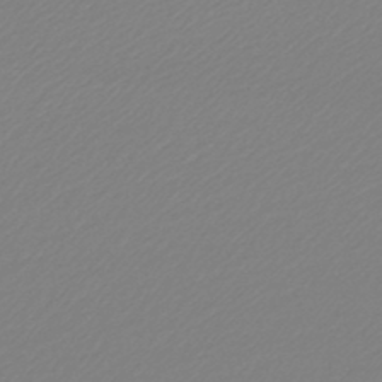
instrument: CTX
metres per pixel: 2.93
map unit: lHb
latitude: -45.0675
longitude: 65.2754
